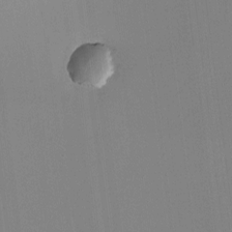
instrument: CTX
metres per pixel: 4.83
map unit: HNhu
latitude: -1.6344
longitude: -6.3656
